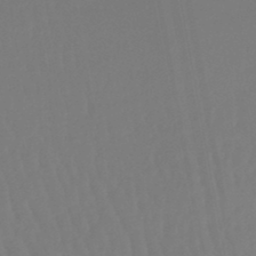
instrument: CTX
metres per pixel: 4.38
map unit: lHb
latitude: -44.6896
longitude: 74.1039
